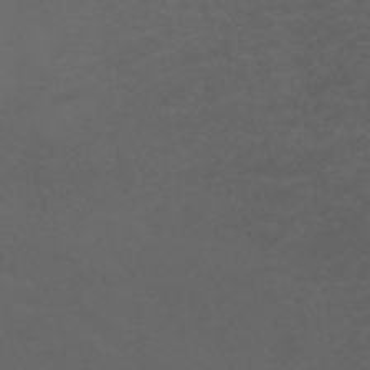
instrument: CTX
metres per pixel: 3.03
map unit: ANa
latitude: 39.5182
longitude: 23.8045
